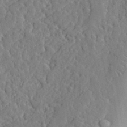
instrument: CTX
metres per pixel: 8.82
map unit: lHvf
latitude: 33.5182
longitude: -91.7261
